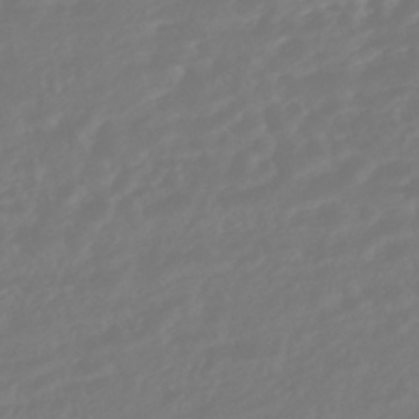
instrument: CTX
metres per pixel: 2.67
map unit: HNhu
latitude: -45.9556
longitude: 104.0472
